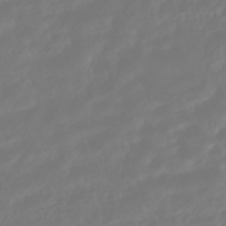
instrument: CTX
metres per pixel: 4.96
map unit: HNhu
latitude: -45.9367
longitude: 104.0850
